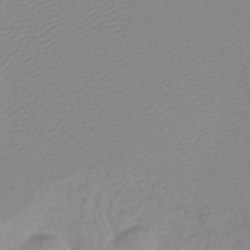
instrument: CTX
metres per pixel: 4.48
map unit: lHb
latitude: -45.1242
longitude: 74.2551
